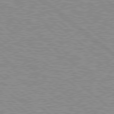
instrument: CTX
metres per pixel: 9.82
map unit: Hpe
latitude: 78.6113
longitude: -156.0633
